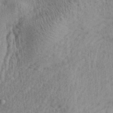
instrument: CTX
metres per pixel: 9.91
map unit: Aa
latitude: 28.2711
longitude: -137.3482
